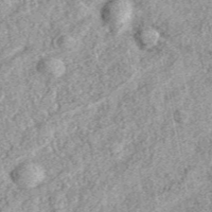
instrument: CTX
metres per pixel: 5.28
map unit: eAb
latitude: 38.7624
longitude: 110.1039
